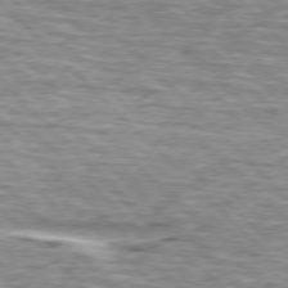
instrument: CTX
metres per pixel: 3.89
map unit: lApd
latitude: 76.5356
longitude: -79.4238
